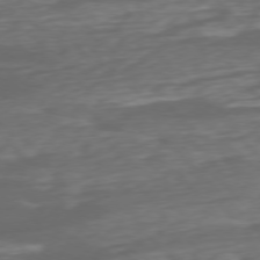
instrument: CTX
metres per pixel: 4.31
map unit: Ap
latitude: -76.6330
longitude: -78.3279
